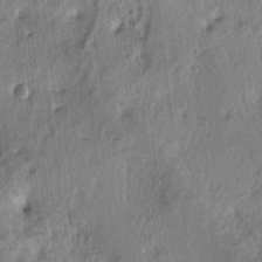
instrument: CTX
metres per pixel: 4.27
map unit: lAa
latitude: -5.4076
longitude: -125.0081
